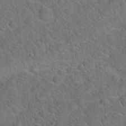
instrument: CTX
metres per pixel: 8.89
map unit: Hto
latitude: 19.8205
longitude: -50.8002
